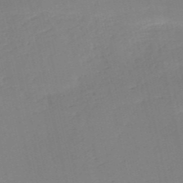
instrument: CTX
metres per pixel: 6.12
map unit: HNb
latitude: -53.1998
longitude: -39.2537
